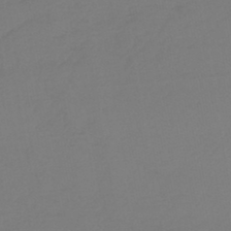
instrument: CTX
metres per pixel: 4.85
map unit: lHb
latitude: -45.0864
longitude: 68.3684
